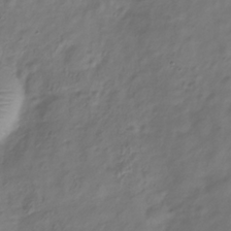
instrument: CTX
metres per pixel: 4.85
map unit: Hve
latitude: -33.1243
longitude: 90.4629
